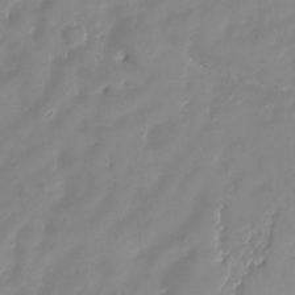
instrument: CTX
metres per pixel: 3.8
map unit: HNhu
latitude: -25.4265
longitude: 50.5196
